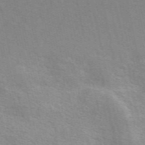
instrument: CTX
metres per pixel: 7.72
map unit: eAb
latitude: 50.5734
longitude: 111.3698
